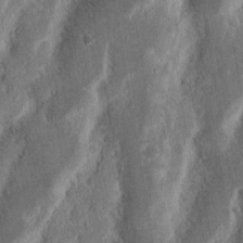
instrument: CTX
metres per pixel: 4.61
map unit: Nhu
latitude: 15.3482
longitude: -74.1767
